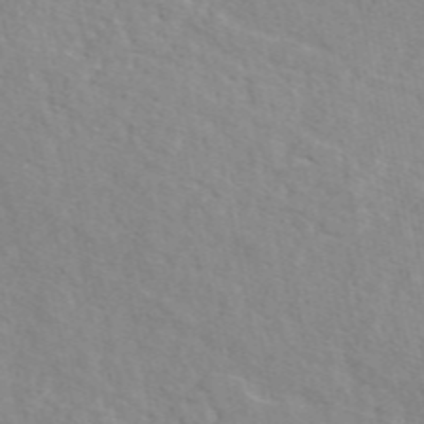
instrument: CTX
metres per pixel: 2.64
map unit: eAb
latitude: 48.6868
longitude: 119.9178
